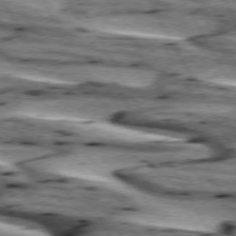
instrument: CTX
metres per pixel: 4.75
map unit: lApd
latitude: 74.1767
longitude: -55.6694
